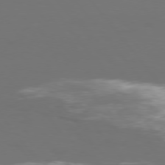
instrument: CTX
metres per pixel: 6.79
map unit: Hpe
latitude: 75.9339
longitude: -138.9514
